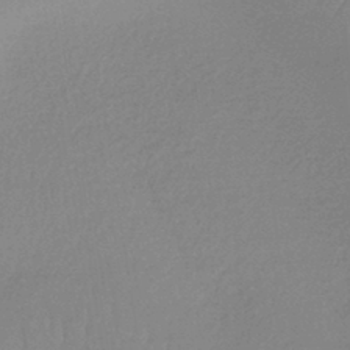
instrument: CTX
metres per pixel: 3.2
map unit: lHb
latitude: -36.2361
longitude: 69.1998
